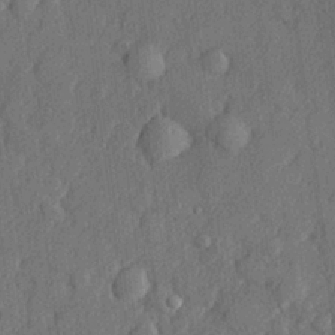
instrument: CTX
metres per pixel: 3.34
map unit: lHvf
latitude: 23.1214
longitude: 142.6707
